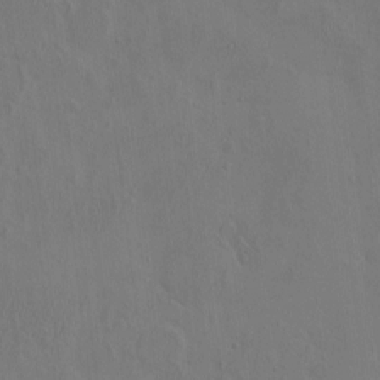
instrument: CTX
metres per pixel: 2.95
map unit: eHh
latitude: -2.9541
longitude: 17.9556
